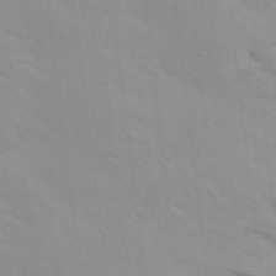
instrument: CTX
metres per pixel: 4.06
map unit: lAvf
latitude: 8.4601
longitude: 169.4076
